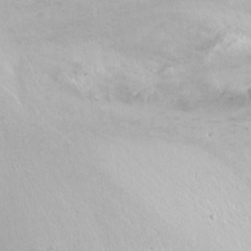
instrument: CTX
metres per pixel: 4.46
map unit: Nhu
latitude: -6.8597
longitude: -47.0648
